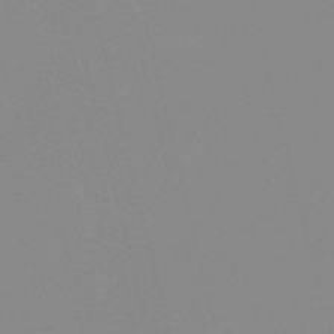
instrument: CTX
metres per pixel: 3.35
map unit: HNb
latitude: -56.2739
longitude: -42.6113
